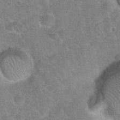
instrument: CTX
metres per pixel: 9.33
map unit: Hto
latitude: 22.1767
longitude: -51.4426
